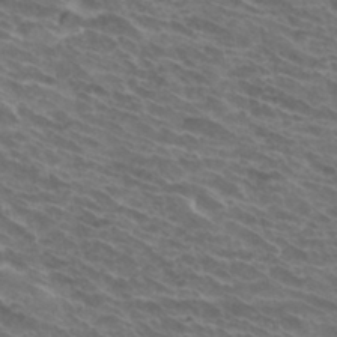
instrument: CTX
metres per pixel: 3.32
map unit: Hto
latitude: 33.4049
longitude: -43.6316
